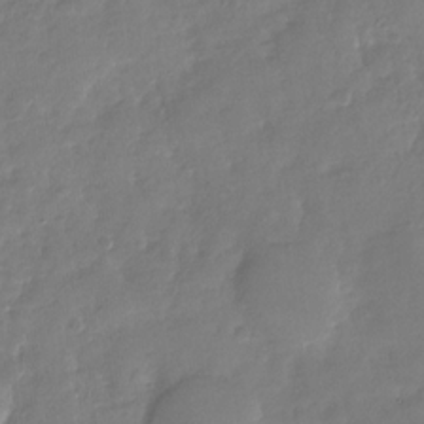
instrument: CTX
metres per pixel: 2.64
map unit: Nhu
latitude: -29.1053
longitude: -60.8191
